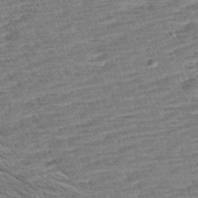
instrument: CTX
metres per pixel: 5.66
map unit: Aa
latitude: 6.7057
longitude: -136.8758
